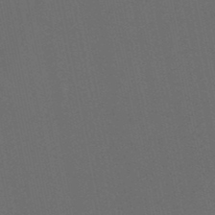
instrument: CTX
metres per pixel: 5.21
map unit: eHb
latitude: -50.7274
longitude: 70.8030
